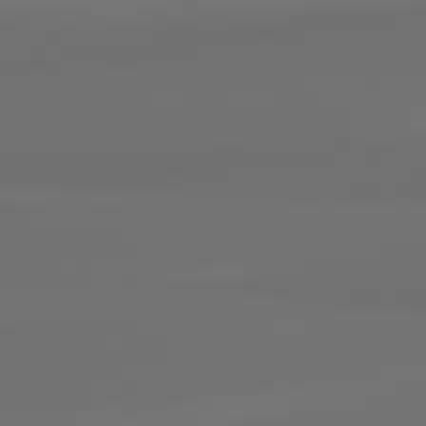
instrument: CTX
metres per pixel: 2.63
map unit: lApd
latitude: 82.0444
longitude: 163.8989
